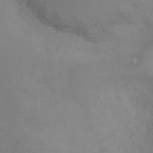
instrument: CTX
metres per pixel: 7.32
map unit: Ht
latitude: -2.4628
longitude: -33.6127
